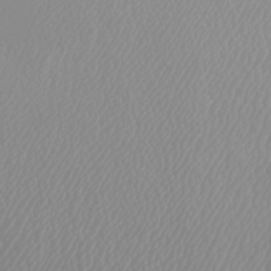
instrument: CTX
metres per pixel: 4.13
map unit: Htu
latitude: -4.6518
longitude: -72.1956
